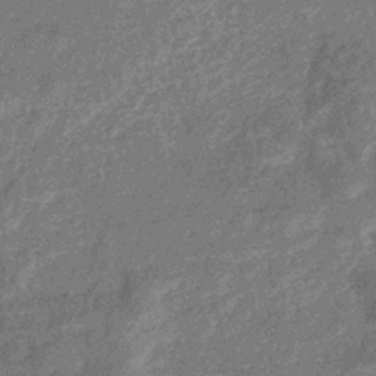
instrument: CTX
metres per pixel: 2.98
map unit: eHb
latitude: -37.3698
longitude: 80.0283
